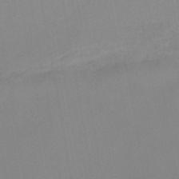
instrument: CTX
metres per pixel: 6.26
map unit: lHb
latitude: -45.3699
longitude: 76.9920
